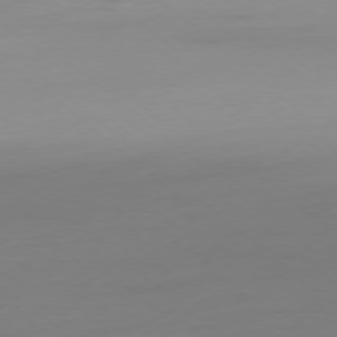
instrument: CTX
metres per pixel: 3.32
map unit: Ap
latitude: -78.3306
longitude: -66.9135
